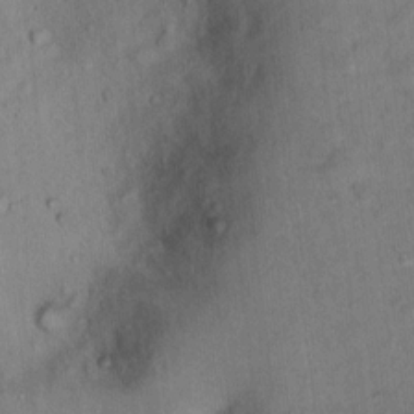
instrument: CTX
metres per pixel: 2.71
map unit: Nhu
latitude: 14.2712
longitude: -36.9325
